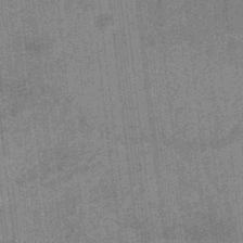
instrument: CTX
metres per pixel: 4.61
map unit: eHb
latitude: -35.8422
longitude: 79.1053
